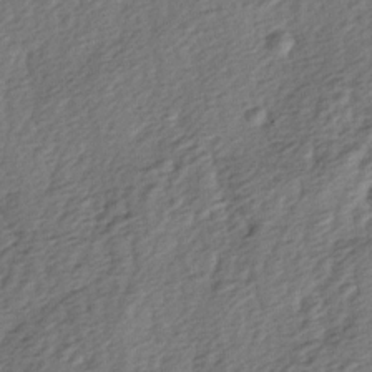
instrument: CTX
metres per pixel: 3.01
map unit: lAa
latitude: -4.3117
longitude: -122.8758
